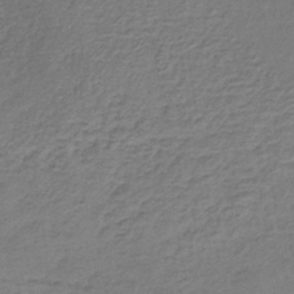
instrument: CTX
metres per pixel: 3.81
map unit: lHb
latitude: -35.2565
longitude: 61.7100
